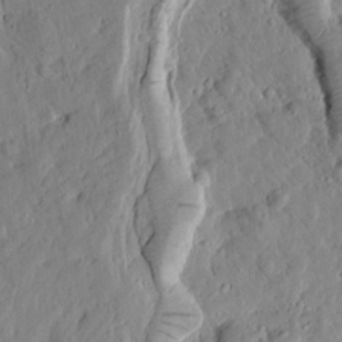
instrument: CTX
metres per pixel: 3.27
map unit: Htu
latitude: 1.7638
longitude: 177.7289
